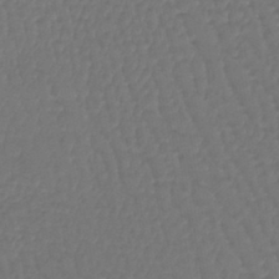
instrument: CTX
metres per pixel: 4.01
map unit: lHb
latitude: -42.9730
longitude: 64.5007
